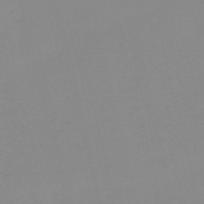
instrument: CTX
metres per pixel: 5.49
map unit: HNb
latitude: -56.0094
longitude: -42.7435
